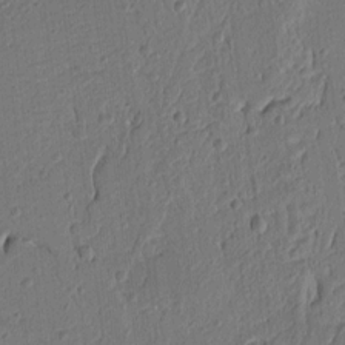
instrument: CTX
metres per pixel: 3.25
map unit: Ht
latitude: 9.9150
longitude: -76.3467
